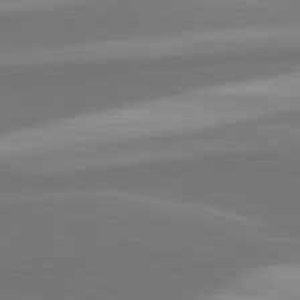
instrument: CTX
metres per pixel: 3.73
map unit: lApd
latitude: 82.3467
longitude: 148.4251
